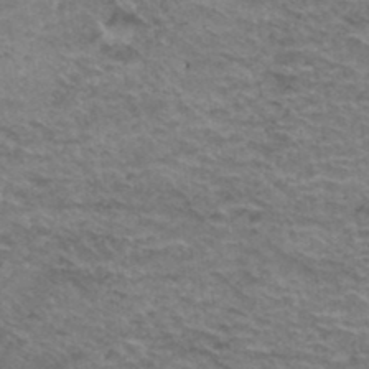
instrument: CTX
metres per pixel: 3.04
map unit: Hto
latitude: 37.7639
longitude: -41.9717
